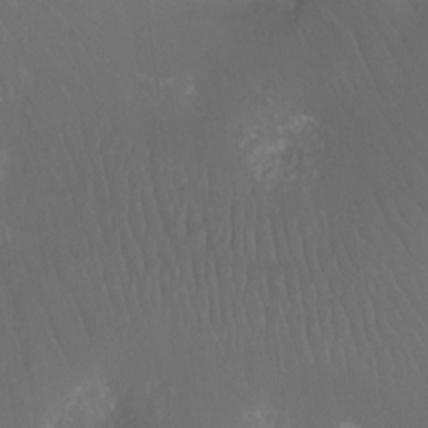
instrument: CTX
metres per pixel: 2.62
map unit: Ht
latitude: -11.9745
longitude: -44.1389
